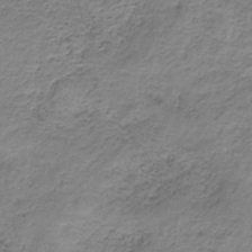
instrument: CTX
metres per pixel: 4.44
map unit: HNb
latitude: -34.6329
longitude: 58.3495
